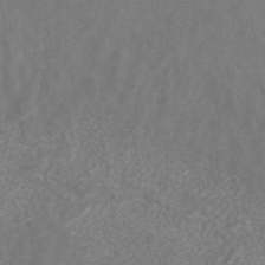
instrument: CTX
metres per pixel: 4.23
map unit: ANa
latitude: 43.2915
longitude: 25.5021
